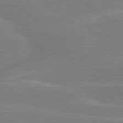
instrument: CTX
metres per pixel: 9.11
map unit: Hpe
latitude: 79.3293
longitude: -130.6680
